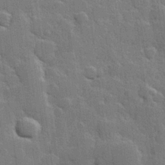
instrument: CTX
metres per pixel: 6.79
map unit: Hve
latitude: 25.6316
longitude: 149.5022
